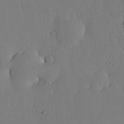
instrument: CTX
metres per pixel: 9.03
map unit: lHvf
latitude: 19.0836
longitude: -115.1025
